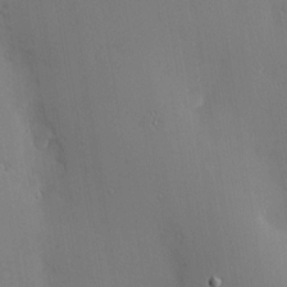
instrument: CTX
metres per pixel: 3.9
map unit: Nve
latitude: -7.7855
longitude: 173.9367
